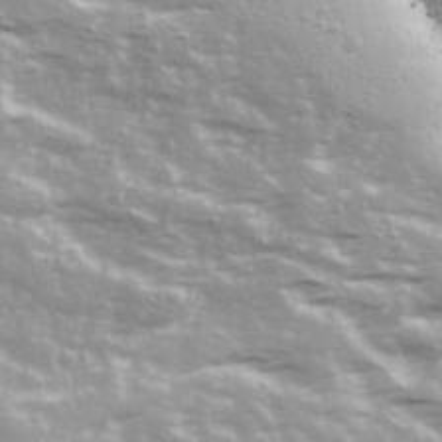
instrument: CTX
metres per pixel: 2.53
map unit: Ave
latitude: 22.1578
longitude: -132.8569
